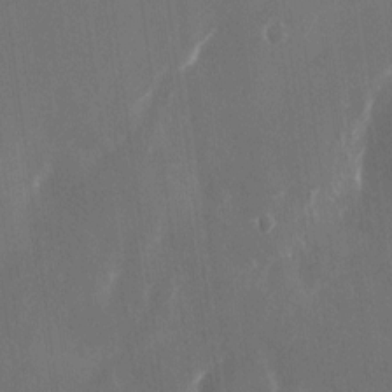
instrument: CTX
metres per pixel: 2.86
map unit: Nhu
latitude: -23.9367
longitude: -72.8758
